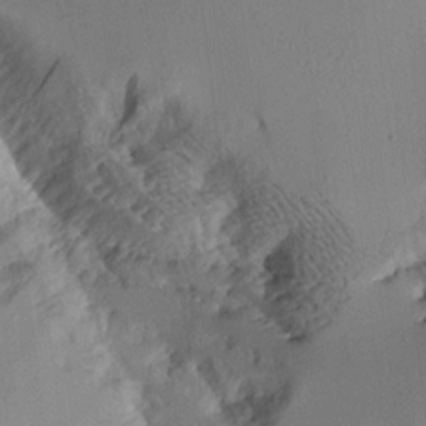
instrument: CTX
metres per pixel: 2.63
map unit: Aa
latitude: 11.0648
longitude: -127.0459
